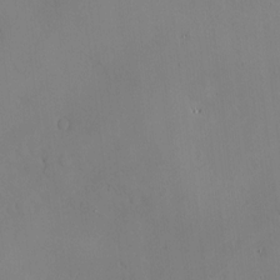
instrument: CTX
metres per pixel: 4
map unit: Hve
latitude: -10.2740
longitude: 176.0661
